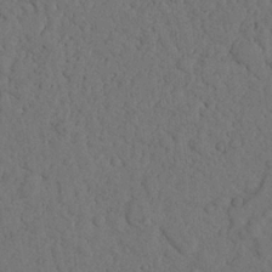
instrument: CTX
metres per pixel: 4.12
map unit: Nhu
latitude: 21.5560
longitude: -74.8758
